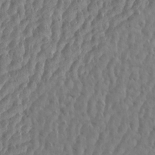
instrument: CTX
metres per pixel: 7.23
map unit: Aa
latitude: 14.4223
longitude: -141.8205
